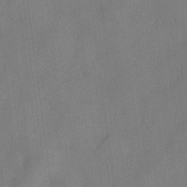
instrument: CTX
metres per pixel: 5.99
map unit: lHvf
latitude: 21.6316
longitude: 145.7100
